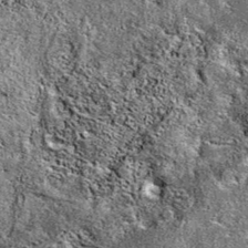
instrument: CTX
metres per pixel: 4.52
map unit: eAb
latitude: 38.2522
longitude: 111.0109
